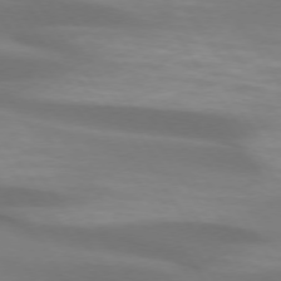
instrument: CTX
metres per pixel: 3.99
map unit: lApd
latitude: 73.9151
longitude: -50.8380
